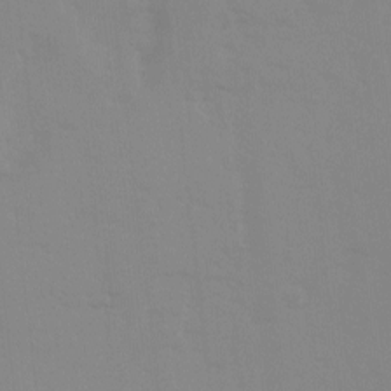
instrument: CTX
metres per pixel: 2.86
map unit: Ave
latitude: 0.9891
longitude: -112.5168
